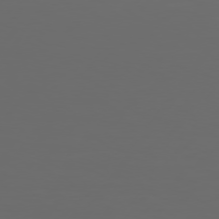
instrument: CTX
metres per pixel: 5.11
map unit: Hpe
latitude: 75.3482
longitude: -125.7260
